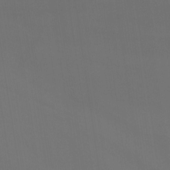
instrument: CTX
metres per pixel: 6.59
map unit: Nhu
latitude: -8.0661
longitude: -83.8772
